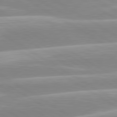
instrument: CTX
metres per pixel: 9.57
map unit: lApd
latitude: 80.1011
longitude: -128.1767
